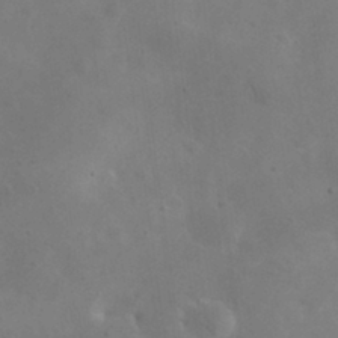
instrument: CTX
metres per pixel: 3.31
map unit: eHh
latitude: 25.3670
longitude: -67.4237
